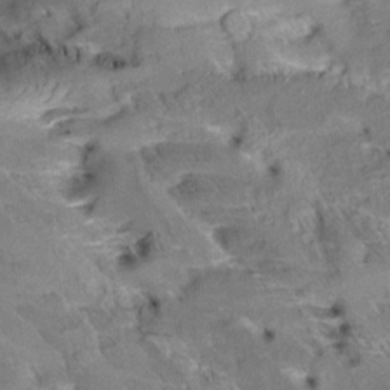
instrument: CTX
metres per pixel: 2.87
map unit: Aa
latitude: 9.4993
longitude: -141.1781
